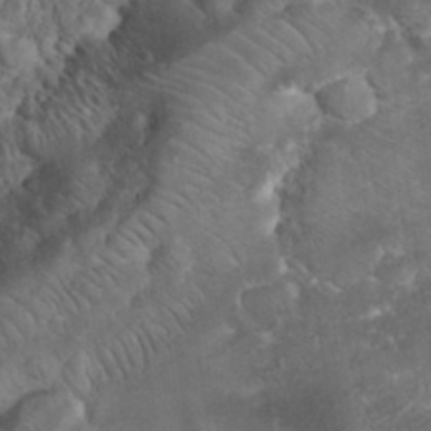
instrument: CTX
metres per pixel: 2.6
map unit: eHh
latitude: 33.1025
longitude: -64.5357
